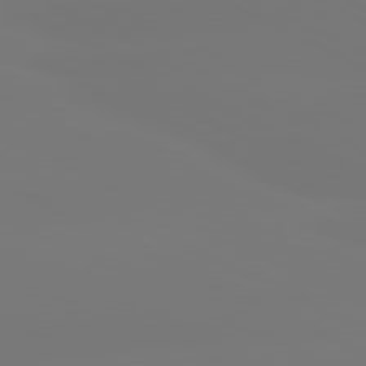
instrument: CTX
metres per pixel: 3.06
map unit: lApd
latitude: 80.8758
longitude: -148.7435
